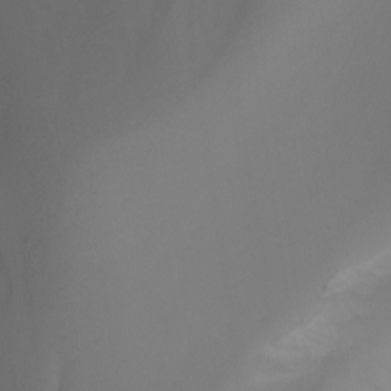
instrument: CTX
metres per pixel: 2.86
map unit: Nhu
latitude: -4.4440
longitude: -76.8191
